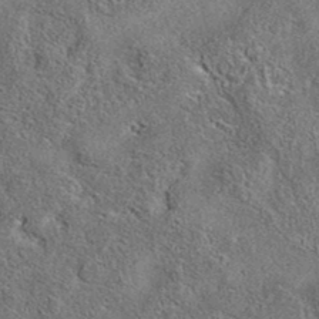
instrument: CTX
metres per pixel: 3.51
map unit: eAb
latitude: 37.0648
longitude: 113.0109
